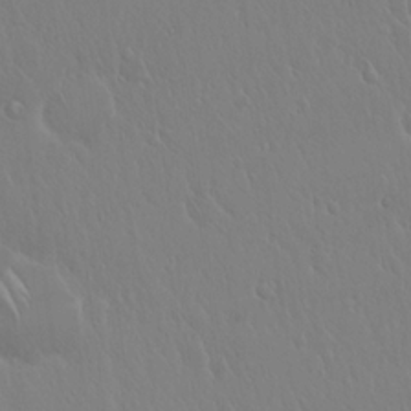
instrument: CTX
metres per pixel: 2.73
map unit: Hto
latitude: 17.6316
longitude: -58.7246
